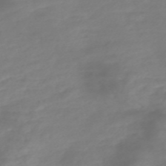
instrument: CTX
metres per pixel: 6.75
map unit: Nve
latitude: -57.7288
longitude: 57.2943
